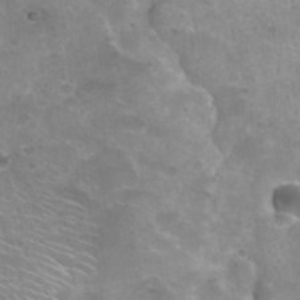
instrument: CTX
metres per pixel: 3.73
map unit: Nhu
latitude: 32.1011
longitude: -51.0458
